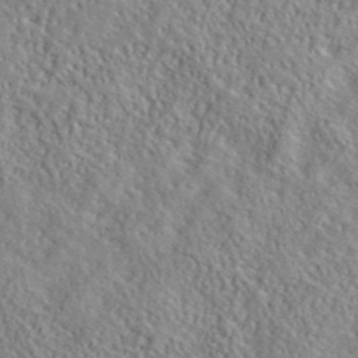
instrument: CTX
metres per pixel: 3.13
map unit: ANa
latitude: 40.0444
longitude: -89.4238
